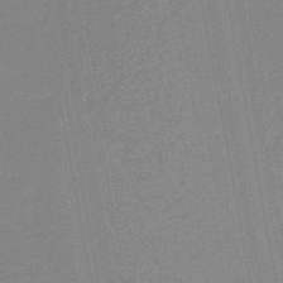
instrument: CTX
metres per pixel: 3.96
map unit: HNhu
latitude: -47.3509
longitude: 98.7841
